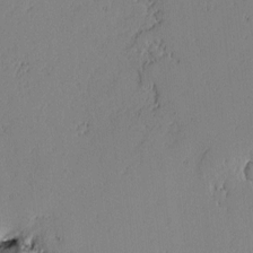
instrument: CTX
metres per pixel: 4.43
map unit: lAvf
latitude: -1.5211
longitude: -106.4223
